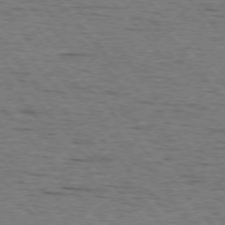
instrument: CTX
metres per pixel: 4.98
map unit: Ap
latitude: -76.2739
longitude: -95.6694
